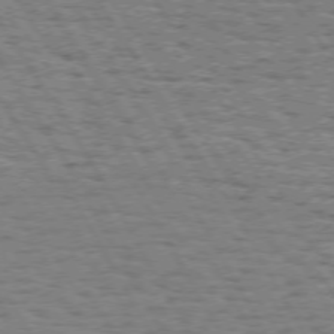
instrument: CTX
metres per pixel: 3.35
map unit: Hpe
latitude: 72.5168
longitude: -122.8758
